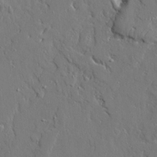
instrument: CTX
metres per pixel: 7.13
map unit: Ave
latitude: 22.9514
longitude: -129.4426
